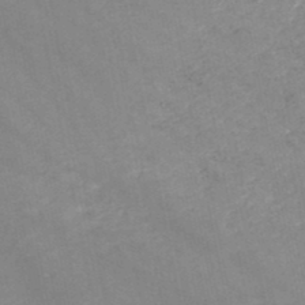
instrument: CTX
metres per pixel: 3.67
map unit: HNb
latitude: -48.3307
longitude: 57.6155
